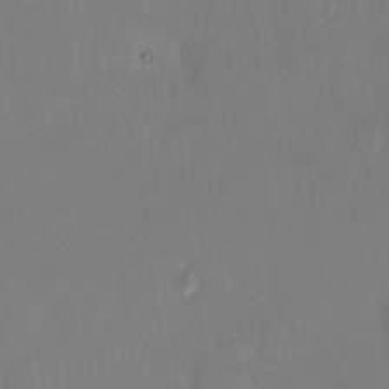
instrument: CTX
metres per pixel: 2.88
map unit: HNhu
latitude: 6.9136
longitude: 1.5777
